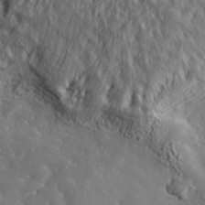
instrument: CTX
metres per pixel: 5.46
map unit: lHvf
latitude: 34.8947
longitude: -86.3278
